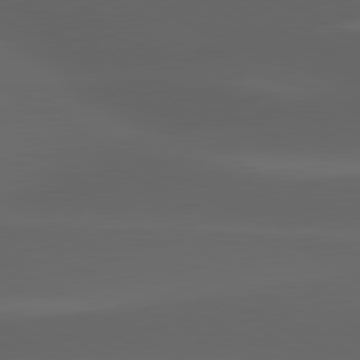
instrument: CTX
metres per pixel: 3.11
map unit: lApd
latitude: 80.3656
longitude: -144.9702
